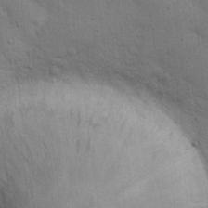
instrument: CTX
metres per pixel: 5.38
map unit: eHh
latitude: 21.0837
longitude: -62.6302
